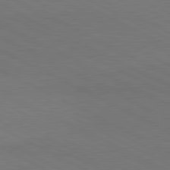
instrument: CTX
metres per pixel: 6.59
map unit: lApd
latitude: 81.0647
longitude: 149.4266
